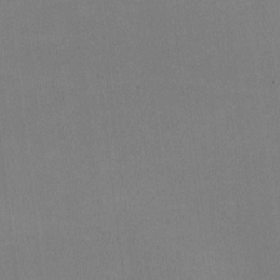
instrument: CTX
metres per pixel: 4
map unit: lHvf
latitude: -10.8408
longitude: -100.2712
